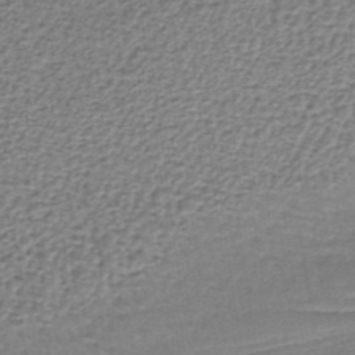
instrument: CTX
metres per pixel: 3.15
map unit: lHb
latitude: -37.0486
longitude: 59.0297
